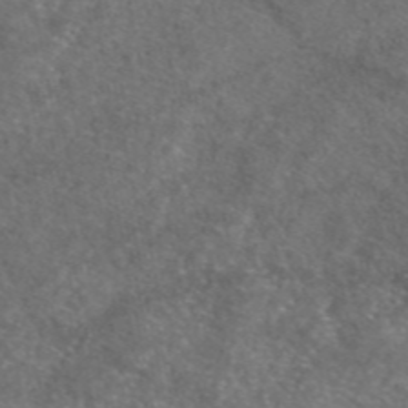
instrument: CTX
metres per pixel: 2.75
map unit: eAb
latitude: 47.6694
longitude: 110.6140
